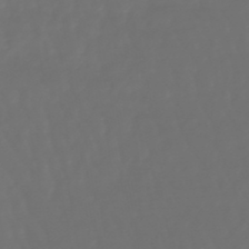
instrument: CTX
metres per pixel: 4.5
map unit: lHb
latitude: -47.8800
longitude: 79.6533
